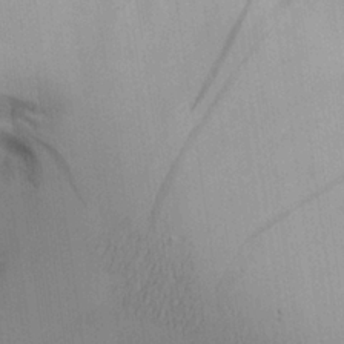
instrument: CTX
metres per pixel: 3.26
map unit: Aa
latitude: 26.8380
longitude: -129.9150
